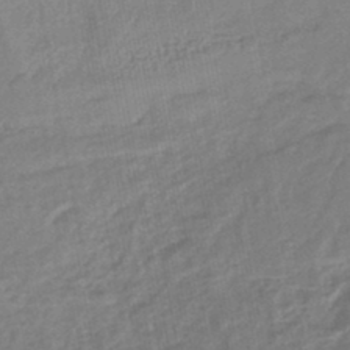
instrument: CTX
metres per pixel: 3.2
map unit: lHb
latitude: -45.3510
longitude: 77.8611
